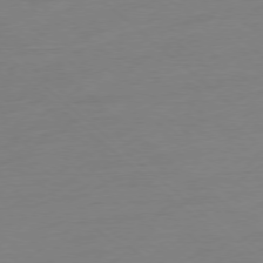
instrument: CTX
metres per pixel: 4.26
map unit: Ap
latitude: -77.8611
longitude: -76.9324
